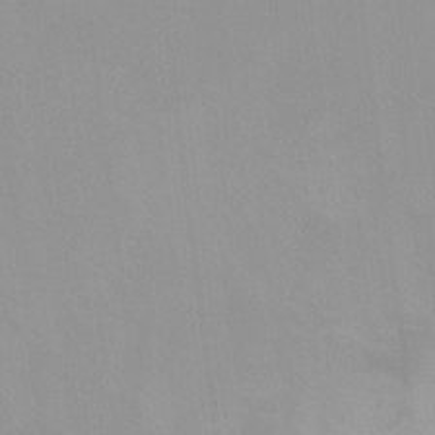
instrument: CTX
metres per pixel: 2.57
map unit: Ht
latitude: 5.8961
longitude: -29.1781
